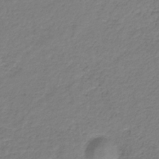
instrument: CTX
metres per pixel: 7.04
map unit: HNb
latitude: -36.8408
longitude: 50.7274
